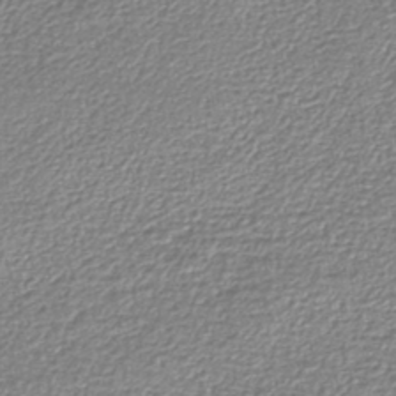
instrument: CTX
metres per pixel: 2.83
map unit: lHb
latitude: -43.4265
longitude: 68.7652
